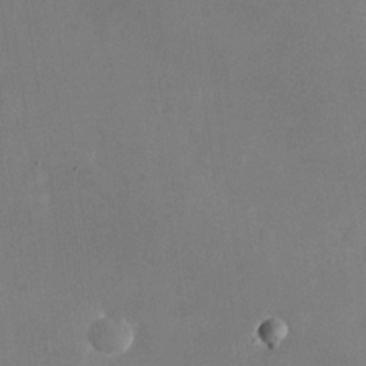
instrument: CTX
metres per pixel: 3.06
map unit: Nhu
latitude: -24.0472
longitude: -70.8380
